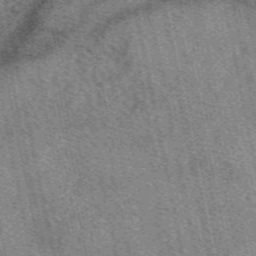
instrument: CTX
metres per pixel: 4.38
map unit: eAb
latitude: 49.9717
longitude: 114.8408
